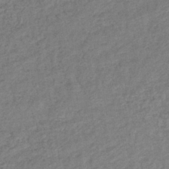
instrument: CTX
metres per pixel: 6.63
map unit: lHb
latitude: -40.9542
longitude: 71.1242
